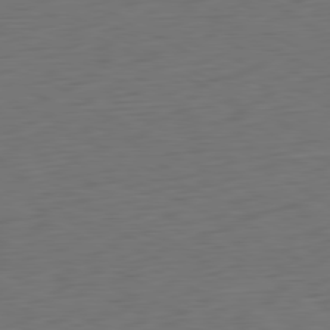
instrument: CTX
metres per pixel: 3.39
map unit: Ap
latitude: -80.9920
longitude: -60.5923
